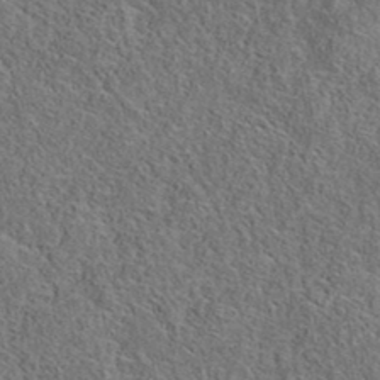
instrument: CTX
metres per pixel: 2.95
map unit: eAb
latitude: 36.1767
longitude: 112.9542
